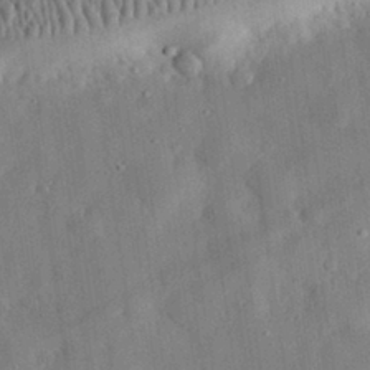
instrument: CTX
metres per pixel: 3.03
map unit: eHh
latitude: 30.8002
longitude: -76.1200
